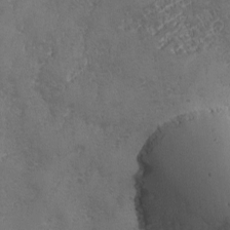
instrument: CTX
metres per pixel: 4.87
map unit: Ave
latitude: -7.3698
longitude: -119.6883
